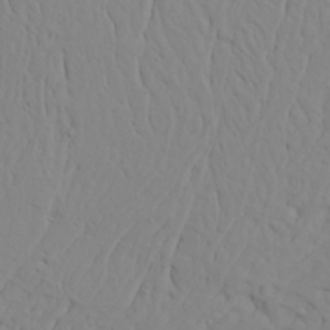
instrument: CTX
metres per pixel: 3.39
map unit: Ave
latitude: 23.6883
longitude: -132.8758
